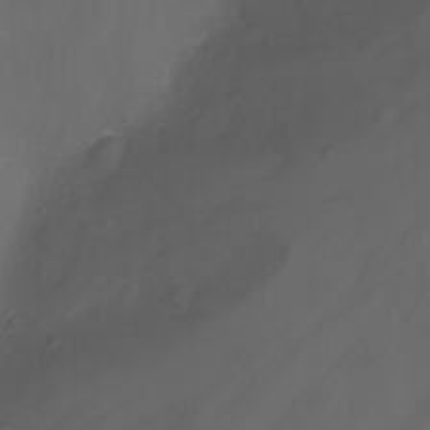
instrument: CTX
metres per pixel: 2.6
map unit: Nhu
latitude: -1.4077
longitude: -77.5749
